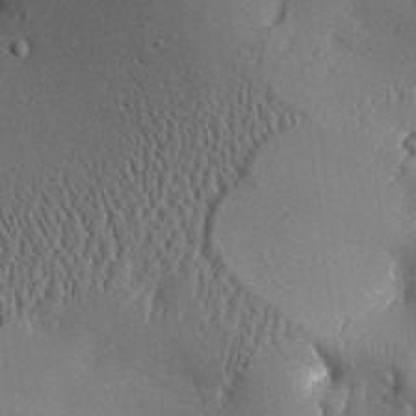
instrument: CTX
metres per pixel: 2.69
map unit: Aa
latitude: 9.9150
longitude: -129.6883
